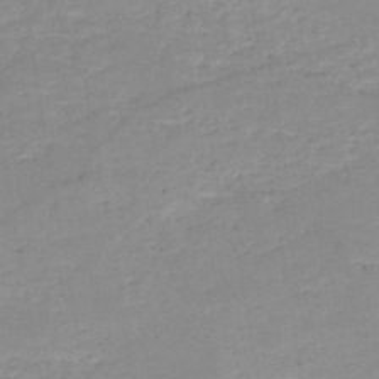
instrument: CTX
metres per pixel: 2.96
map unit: HNb
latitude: -50.1228
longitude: -40.1199
